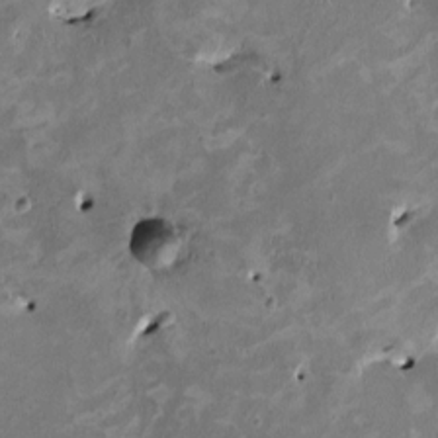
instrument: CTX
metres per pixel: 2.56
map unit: HNhu
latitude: 2.2711
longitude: -4.5735
